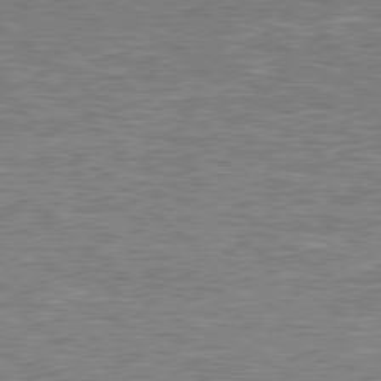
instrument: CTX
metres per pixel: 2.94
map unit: lApd
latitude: 78.8758
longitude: -157.7827
